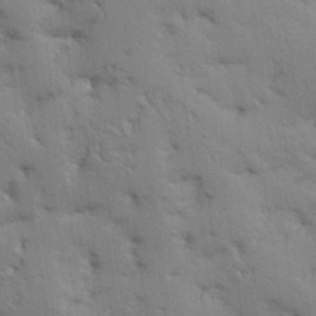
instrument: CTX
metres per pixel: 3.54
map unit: Aa
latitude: 33.8583
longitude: -143.0648
